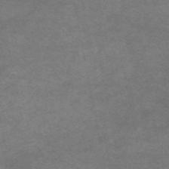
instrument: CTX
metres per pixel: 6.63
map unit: eAb
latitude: 47.8395
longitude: 125.1242
